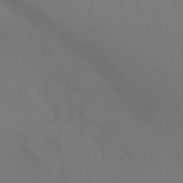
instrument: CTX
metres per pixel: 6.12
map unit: Ht
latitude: -15.5210
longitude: -48.8758
